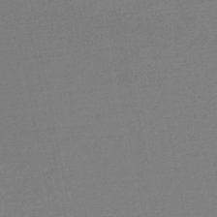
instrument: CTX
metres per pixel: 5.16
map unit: lHb
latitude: -42.3684
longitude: 78.0283
